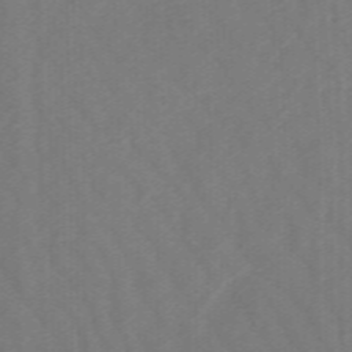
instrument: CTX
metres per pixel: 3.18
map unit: lHb
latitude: -48.4818
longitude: 83.8611
